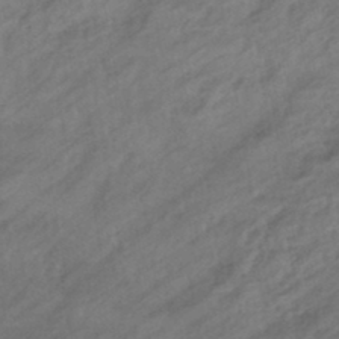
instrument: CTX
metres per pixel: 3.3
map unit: eHb
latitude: -43.4265
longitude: 85.3887
